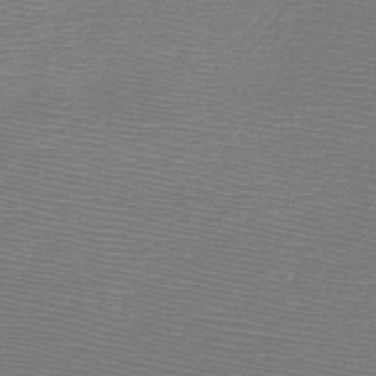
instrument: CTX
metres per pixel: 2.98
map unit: HNb
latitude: -48.1984
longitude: -41.8772
